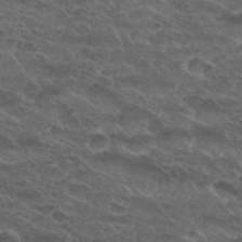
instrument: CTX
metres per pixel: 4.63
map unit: Hto
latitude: 29.8205
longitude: -48.2145
